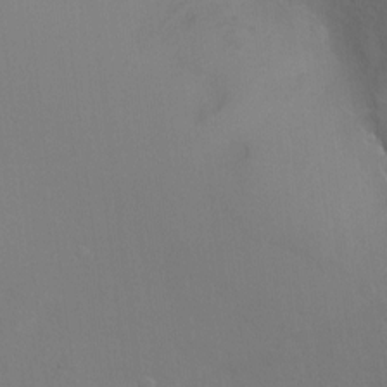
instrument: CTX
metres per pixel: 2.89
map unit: Ht
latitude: -7.7099
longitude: -37.6694
